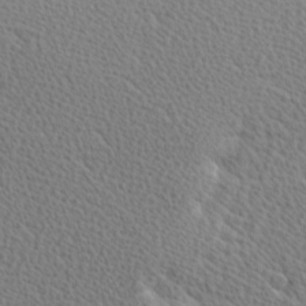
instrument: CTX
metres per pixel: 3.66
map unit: Hve
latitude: 2.1766
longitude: -121.8773
